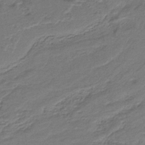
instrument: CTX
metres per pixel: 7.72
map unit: HNb
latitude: -34.3684
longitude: 61.6533
